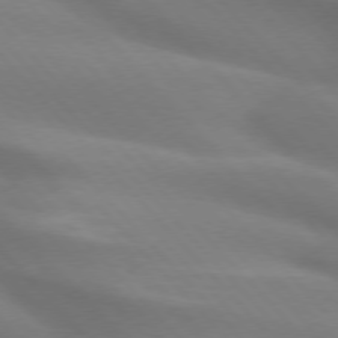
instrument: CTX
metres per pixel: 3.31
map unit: lApd
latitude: 75.1214
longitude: -61.4237
